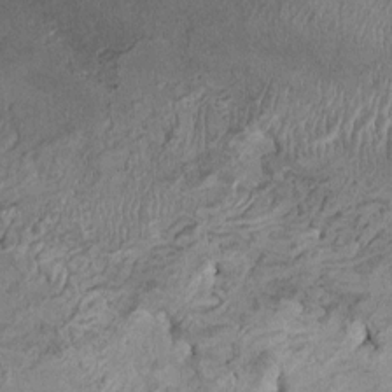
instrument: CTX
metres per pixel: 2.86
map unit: HNhu
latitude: -1.8612
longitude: -7.6127
